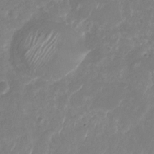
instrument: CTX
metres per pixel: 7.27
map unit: Nhu
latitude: -29.5777
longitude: -70.6490
